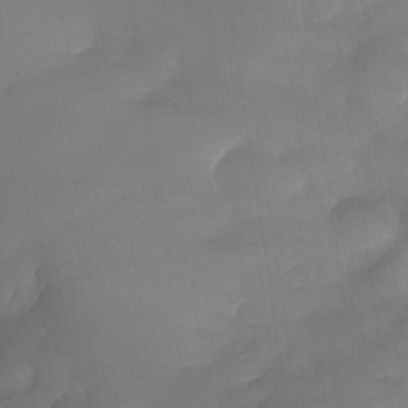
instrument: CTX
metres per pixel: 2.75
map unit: Nhe
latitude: -33.6911
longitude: -145.6316
